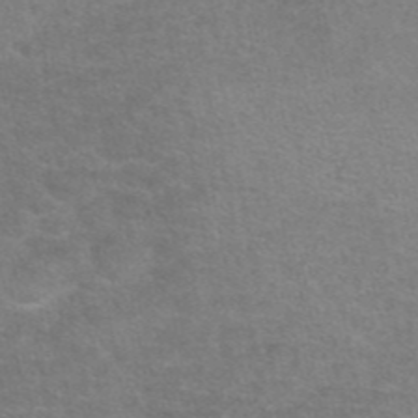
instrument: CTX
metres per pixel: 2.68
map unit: eAb
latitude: 45.3292
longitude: 102.5952
